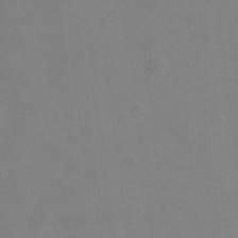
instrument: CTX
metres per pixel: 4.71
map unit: Hto
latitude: 0.4979
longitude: -33.7639
